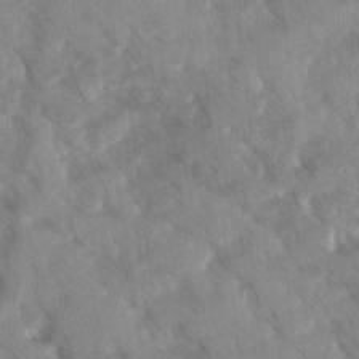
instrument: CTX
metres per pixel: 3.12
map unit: Ave
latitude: -10.5763
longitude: -118.3656
